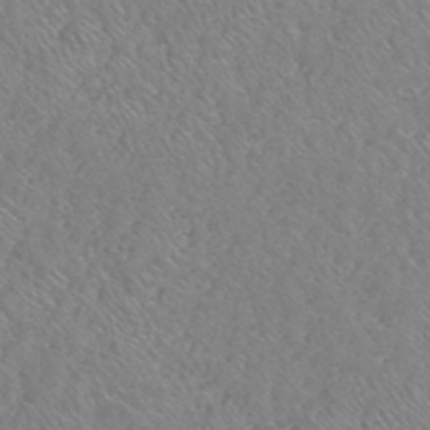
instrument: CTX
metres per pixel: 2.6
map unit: HNhu
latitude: -48.1417
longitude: 29.5966
